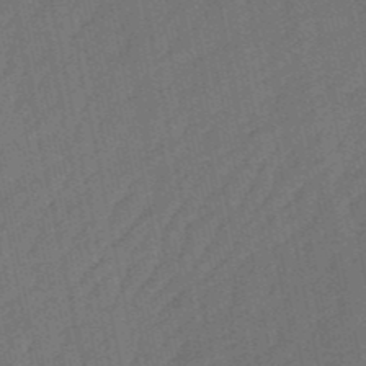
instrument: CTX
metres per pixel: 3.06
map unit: lHb
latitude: -50.9353
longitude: 80.4440
